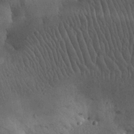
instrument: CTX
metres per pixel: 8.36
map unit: eHh
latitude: 30.5735
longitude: -68.6680
